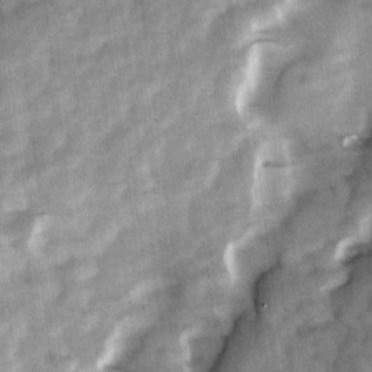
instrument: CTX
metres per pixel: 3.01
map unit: Ave
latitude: 1.4615
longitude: -112.4790
